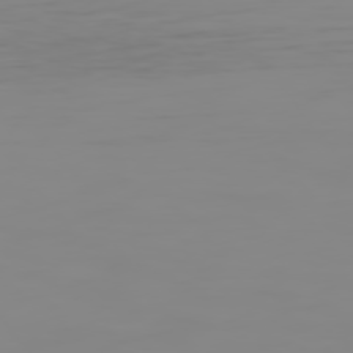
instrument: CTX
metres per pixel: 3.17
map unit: Hpe
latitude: 75.0647
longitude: -128.8191
